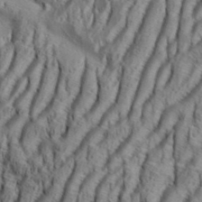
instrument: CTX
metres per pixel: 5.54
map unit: Aa
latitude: 33.8394
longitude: -136.9136
